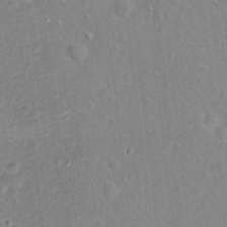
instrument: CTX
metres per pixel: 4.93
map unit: Hto
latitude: 16.2145
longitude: -42.2145
